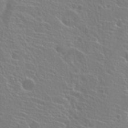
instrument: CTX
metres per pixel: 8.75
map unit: Hto
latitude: 22.6301
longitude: -40.2711
